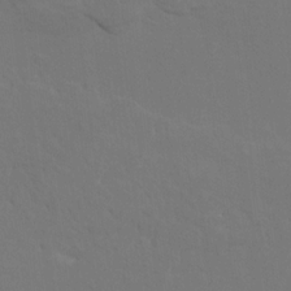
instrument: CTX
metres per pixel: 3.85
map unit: HNhu
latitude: 7.5560
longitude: -4.6301
